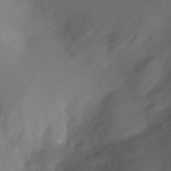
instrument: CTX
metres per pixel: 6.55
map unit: Ht
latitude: -10.4251
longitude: -29.6694
